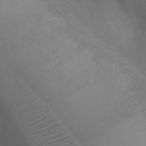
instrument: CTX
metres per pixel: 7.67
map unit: Ht
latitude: 1.7260
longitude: -22.2333
